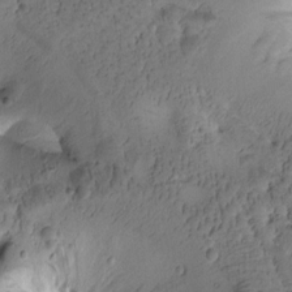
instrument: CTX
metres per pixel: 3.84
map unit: Htu
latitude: -1.4833
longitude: 171.0487
